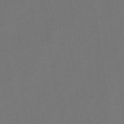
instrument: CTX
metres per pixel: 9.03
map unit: HNb
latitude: -44.6141
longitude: -39.1970
